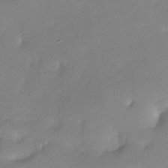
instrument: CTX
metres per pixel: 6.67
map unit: Nhu
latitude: -28.4440
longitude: -59.3104
